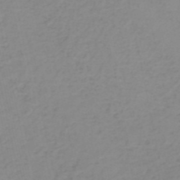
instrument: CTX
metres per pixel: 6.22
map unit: HNb
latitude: -51.4265
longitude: -50.8002
